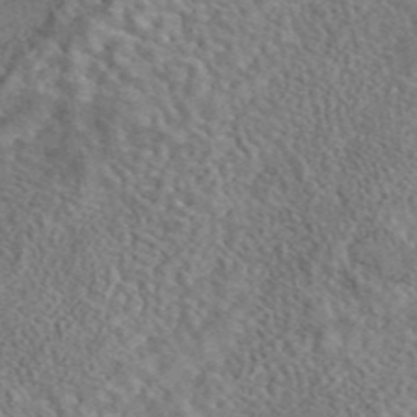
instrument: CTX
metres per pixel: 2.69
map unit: eAb
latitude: 43.2537
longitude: 109.3132
